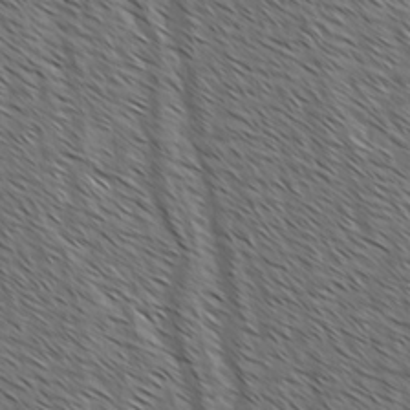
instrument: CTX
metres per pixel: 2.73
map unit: lAvf
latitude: -1.8423
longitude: -113.4615
